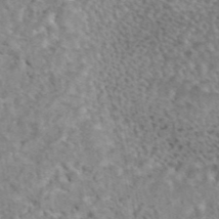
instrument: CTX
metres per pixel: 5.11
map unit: eAb
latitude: 44.5923
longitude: 108.1795
